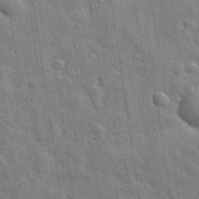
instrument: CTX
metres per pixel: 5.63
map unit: eHh
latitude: 29.2537
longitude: -75.1592
